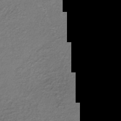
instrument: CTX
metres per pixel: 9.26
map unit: lHb
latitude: -34.9353
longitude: 61.8233
